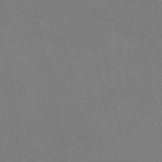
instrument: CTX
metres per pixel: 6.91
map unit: HNb
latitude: -54.3873
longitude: -35.3859
